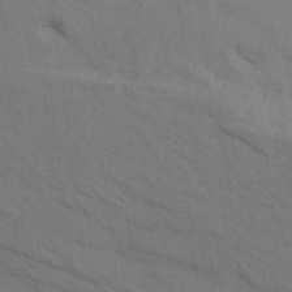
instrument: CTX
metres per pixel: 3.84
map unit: Htu
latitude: -7.1998
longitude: -69.2159
